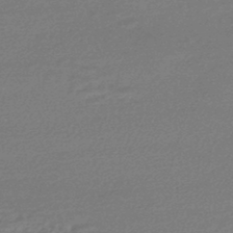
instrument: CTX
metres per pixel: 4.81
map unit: HNhu
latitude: -45.2376
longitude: 93.6911
